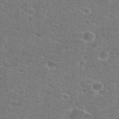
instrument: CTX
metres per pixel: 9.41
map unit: Hto
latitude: 25.8016
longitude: -48.7435
